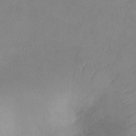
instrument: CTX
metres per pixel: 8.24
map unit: Ht
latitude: -8.6518
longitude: -34.6679
